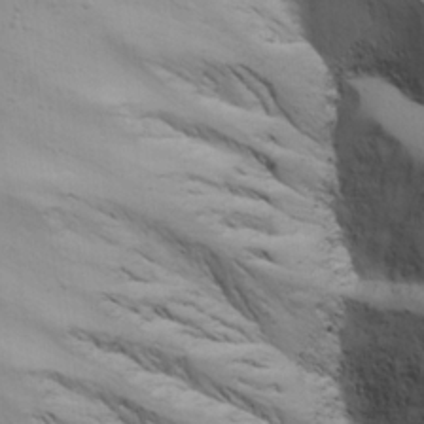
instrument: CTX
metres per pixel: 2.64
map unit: Ave
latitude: 22.8002
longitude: -132.8191
